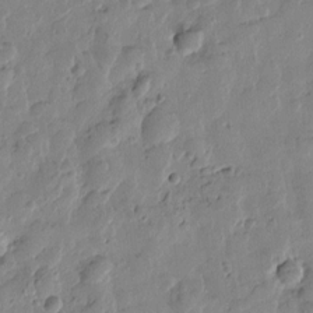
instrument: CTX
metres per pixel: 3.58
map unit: Htu
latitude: -0.0283
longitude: -177.6883
